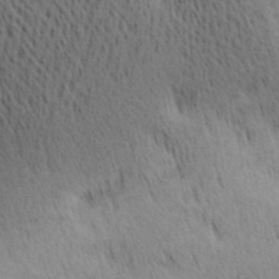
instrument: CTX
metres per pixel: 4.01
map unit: lAa
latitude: 11.0081
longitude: -108.2522
